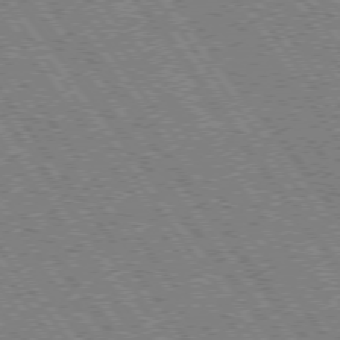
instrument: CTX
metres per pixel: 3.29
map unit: Hpe
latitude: 73.8017
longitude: -142.4601
